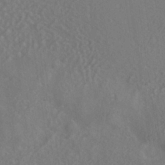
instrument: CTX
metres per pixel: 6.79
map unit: ANa
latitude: -36.7274
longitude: 95.3509
